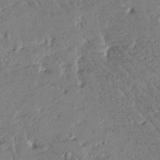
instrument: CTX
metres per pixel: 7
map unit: Htu
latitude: -1.8234
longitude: 175.8233
